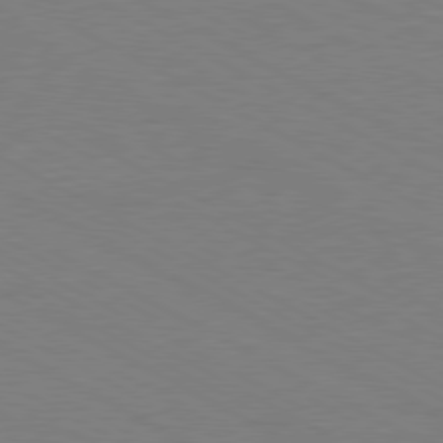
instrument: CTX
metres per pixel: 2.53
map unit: Hpe
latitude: -80.9542
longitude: 12.2173
